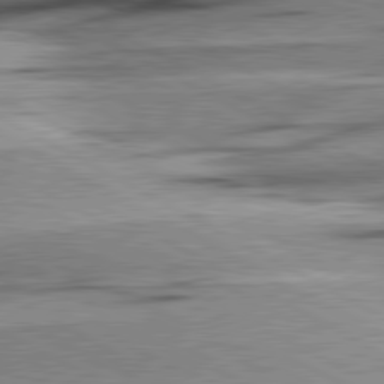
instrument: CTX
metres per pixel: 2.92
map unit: lApd
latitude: 80.6301
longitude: -157.3859
